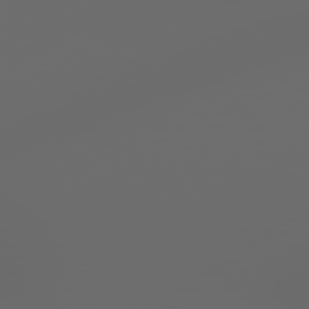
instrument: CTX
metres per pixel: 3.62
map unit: Hpe
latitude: 77.8961
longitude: -178.5357
